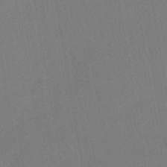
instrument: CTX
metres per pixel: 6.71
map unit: lHb
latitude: -42.3873
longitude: 67.8989
